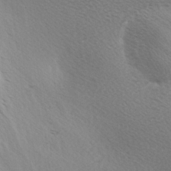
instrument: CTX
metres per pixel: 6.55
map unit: lAa
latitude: -3.6721
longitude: -125.8583
